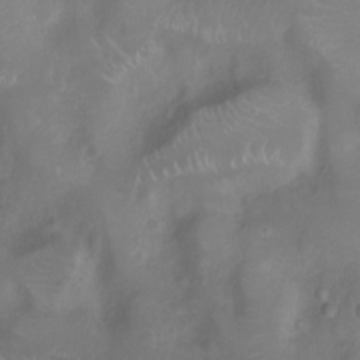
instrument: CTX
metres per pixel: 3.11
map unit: Nhu
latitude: -8.0661
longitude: -73.0647
